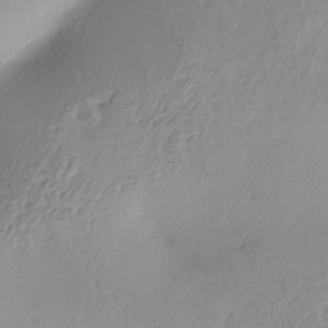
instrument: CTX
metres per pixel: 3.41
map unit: Nve
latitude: -8.9353
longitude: 174.6329
